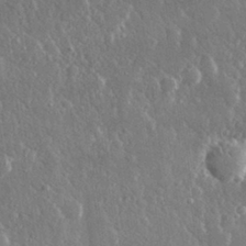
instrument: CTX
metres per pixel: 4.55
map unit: lHvf
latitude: 30.8380
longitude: -92.4034
